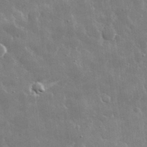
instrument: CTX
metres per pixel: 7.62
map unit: lHvf
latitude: 32.5924
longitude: -92.6301
